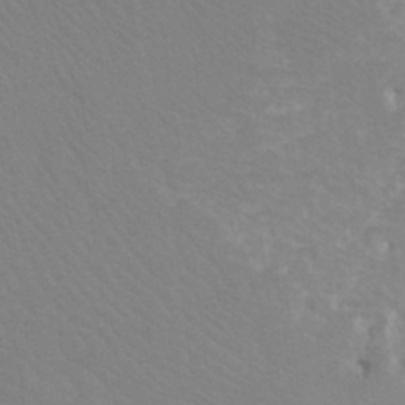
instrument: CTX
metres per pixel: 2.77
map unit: Ht
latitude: -3.3887
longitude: -27.0648
